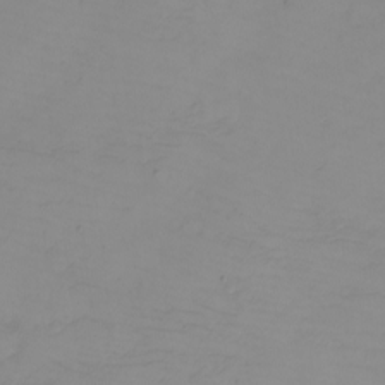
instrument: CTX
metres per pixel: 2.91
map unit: eHh
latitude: -6.1228
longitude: -79.9717
